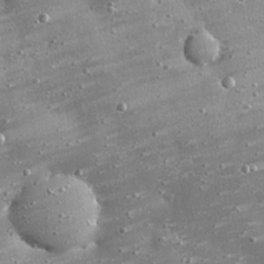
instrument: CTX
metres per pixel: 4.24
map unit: eHh
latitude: 25.1025
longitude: -88.6113
